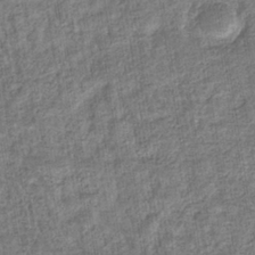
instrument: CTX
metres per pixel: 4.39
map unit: eHb
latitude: -36.4440
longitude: 79.7477
